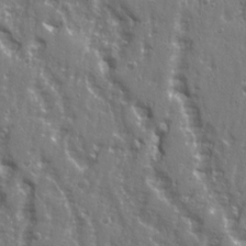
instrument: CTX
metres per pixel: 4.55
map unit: Ave
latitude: 22.4790
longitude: -133.1403
